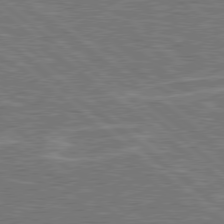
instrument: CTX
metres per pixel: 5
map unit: Hpe
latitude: 78.6113
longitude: -158.4412
